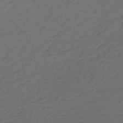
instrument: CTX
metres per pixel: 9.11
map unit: HNb
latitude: -47.6533
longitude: 55.3888
